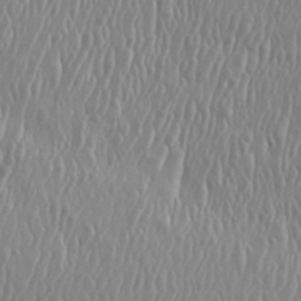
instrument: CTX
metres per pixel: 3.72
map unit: eHh
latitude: 33.9717
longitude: -132.9703
